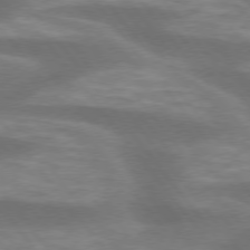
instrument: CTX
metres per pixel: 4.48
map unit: lApd
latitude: 75.3860
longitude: -57.7827
